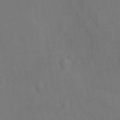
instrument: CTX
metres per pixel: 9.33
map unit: Hto
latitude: 0.1200
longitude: -33.7072
